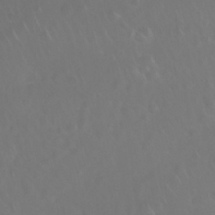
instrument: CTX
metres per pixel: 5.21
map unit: Nhu
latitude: 27.5560
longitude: -64.7624
